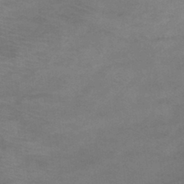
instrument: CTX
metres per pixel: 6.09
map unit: Ht
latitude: 0.4979
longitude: -33.1025
